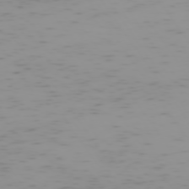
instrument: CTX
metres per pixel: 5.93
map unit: Hpe
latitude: -74.2362
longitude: 7.7477
